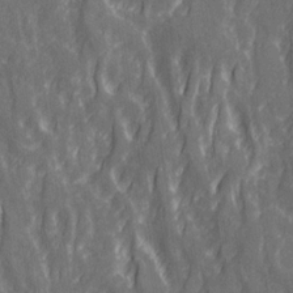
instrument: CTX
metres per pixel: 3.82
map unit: Ave
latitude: 20.5924
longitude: -133.9906
